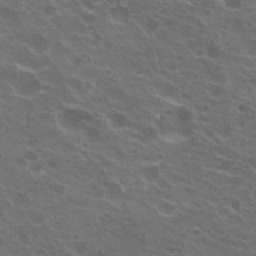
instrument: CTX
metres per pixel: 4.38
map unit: Hto
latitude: 22.3089
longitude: -40.6679
